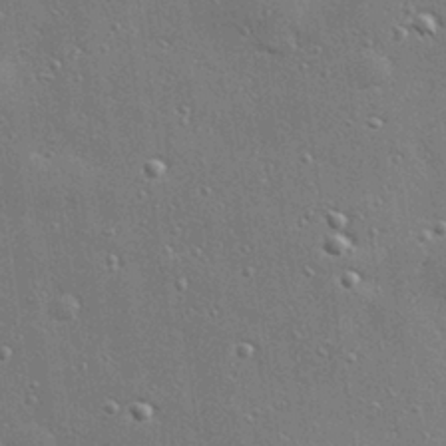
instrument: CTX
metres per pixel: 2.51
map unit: Hve
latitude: 28.0633
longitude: -90.8191
